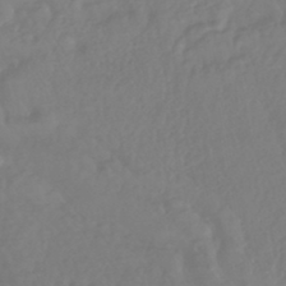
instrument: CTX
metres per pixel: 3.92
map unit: lHb
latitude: -43.1053
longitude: 77.4454
